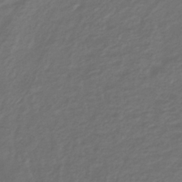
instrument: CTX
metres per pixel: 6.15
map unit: lHb
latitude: -36.5007
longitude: 70.1795
